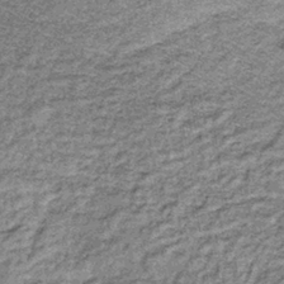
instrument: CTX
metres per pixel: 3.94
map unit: lHb
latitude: -36.8408
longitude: 64.9542
